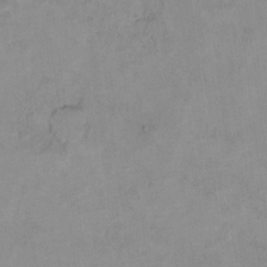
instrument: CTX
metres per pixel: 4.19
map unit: Hto
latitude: 7.6505
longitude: -35.5182
